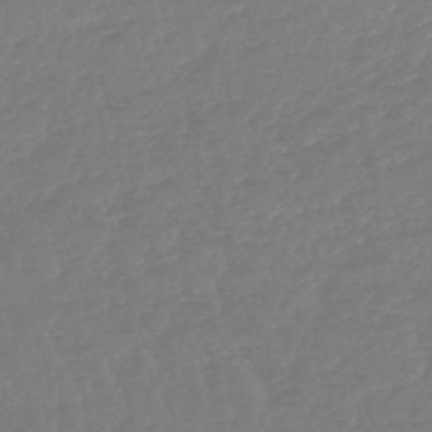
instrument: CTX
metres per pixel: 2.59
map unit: lHb
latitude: -44.9164
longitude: 70.3306
